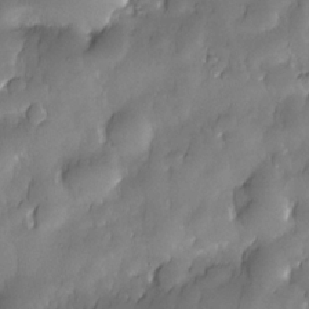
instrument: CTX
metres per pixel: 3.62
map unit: Nhe
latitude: -30.3684
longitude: -140.4223
